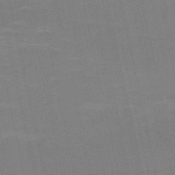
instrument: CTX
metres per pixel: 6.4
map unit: HNb
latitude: -51.3510
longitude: -45.4048
